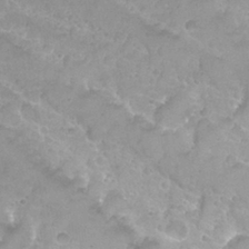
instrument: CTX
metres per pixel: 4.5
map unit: Nhu
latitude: 27.8961
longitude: -55.0080
